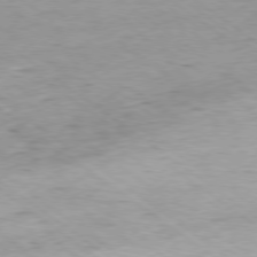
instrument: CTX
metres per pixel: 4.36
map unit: Hpe
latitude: -79.1809
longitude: 9.1431
